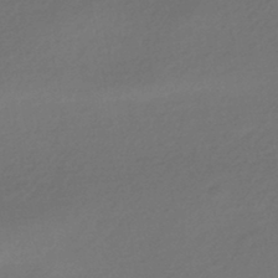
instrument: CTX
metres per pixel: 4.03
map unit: HNhu
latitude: -43.7099
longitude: 89.8611
